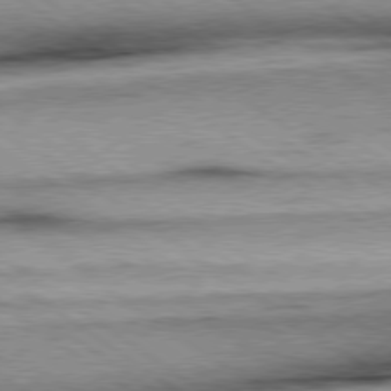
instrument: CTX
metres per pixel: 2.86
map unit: Hpe
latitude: 78.7058
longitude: -155.8205
